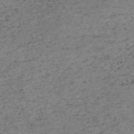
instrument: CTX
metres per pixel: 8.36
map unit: HNb
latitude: -54.7841
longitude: -46.5546
